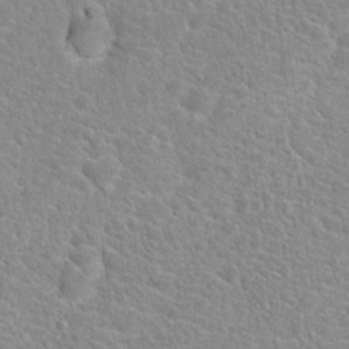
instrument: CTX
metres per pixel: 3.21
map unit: Hto
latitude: 20.2334
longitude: -39.1025
